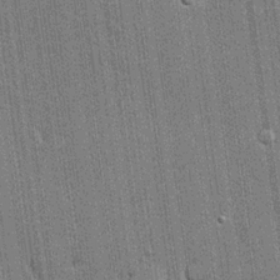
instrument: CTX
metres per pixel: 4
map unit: lHvf
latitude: 19.2537
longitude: 142.6896
